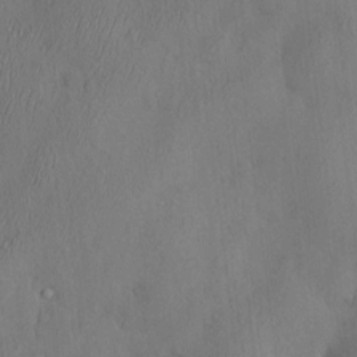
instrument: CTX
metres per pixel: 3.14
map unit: Hve
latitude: -10.8786
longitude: 173.8233
